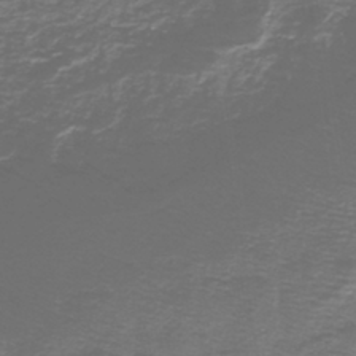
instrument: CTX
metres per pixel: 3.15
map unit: lHb
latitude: -41.5399
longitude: 55.2376
